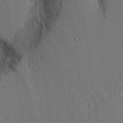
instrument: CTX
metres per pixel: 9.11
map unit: Aa
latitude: 18.2144
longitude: -126.7813
